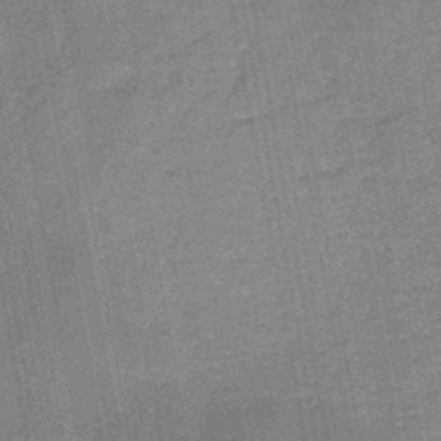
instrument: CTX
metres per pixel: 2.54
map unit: HNb
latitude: -45.2754
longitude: -36.8569
